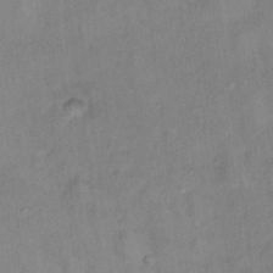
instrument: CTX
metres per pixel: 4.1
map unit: Hto
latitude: 16.5546
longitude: -40.5923
